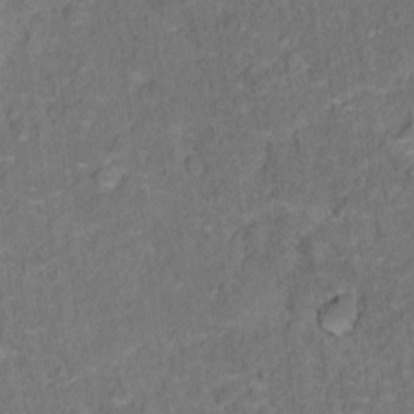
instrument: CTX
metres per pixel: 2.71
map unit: Hto
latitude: 15.8773
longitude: -36.5735
